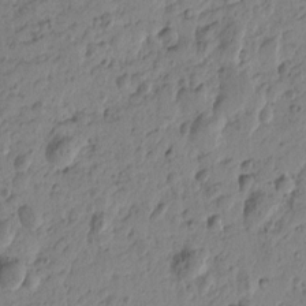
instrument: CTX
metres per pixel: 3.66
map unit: Htu
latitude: -0.8219
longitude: -177.7260
